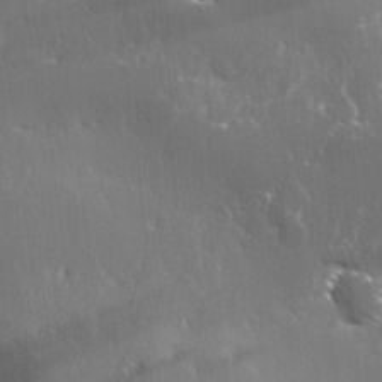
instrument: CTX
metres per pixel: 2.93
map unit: Ave
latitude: 0.5357
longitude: -113.8961
